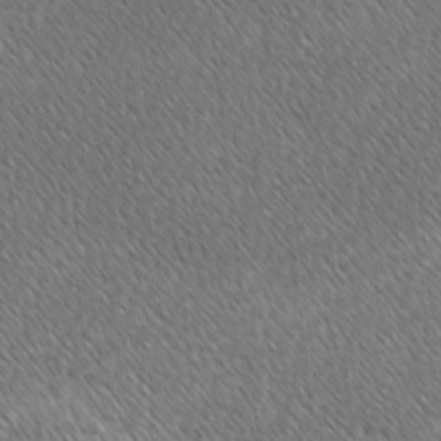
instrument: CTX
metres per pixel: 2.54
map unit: lAvf
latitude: -1.9179
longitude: -114.8946
